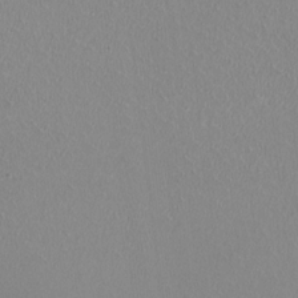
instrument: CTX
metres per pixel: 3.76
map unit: HNhu
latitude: -2.1416
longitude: -1.2159
